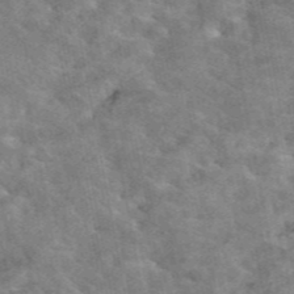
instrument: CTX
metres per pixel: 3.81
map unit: eAb
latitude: 44.8947
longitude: 124.7463
